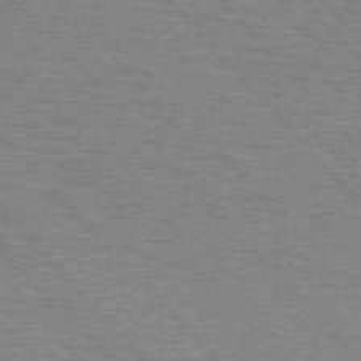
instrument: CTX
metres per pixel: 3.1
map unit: lApd
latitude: 75.8017
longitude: -75.9906
